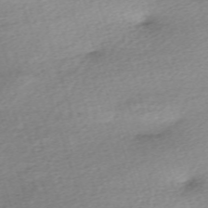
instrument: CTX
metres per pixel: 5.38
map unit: eHh
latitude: -62.2550
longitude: 53.9178
